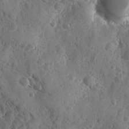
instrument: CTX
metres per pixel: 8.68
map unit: Ave
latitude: -9.9367
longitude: -119.0647
